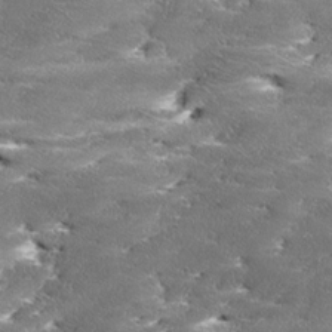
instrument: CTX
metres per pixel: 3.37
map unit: Ave
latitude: 17.2915
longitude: -136.7435
